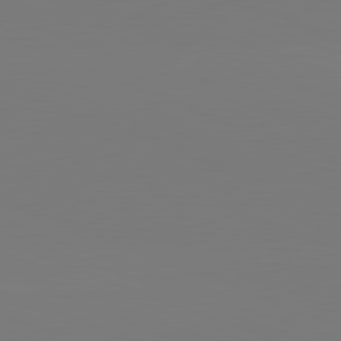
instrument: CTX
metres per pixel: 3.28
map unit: lApd
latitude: 81.8961
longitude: 145.4643
